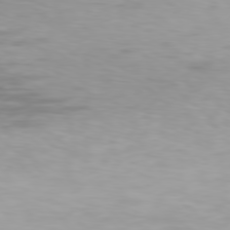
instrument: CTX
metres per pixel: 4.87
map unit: Hpe
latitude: 77.9339
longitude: -135.6316
